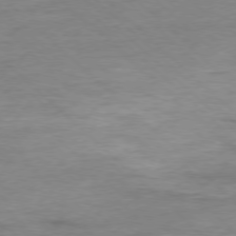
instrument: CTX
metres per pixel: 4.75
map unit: Ap
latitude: -77.9178
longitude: -88.4601
